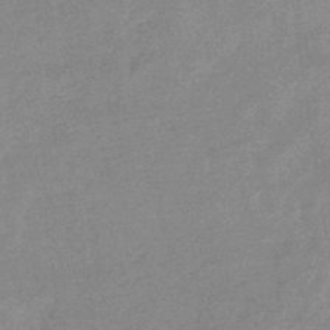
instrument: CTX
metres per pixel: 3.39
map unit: eHb
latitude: -36.5195
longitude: 76.7085
